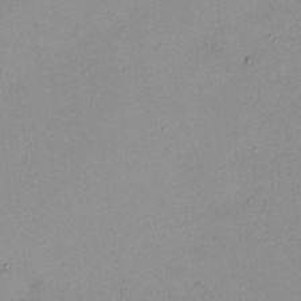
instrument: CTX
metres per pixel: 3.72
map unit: HNhu
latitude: 4.9892
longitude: 8.3684
